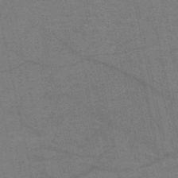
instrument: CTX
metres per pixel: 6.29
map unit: HNb
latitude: -53.3320
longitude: -46.3279
